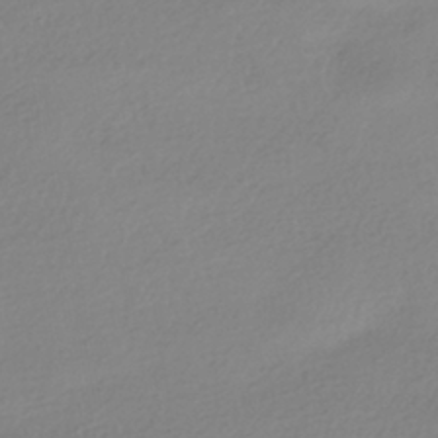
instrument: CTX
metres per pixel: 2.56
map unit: HNhu
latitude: -41.5021
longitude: 96.9731
